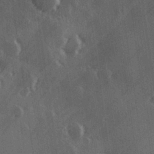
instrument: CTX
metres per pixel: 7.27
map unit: Hve
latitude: 27.1025
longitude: 147.3887
